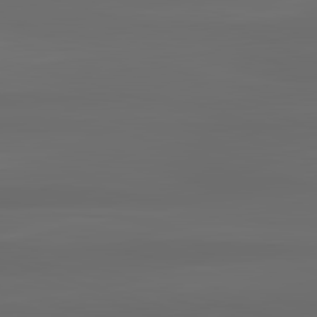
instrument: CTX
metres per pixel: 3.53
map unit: lApd
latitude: 83.1403
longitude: -132.6113
